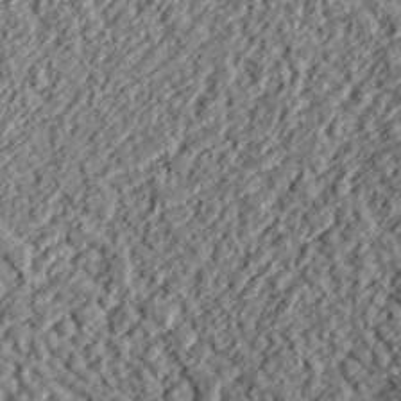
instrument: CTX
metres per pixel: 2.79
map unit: lHvf
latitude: 38.1011
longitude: -91.3104
